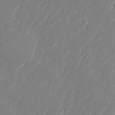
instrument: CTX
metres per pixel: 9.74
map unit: Nhu
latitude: -28.5574
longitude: -64.7246
